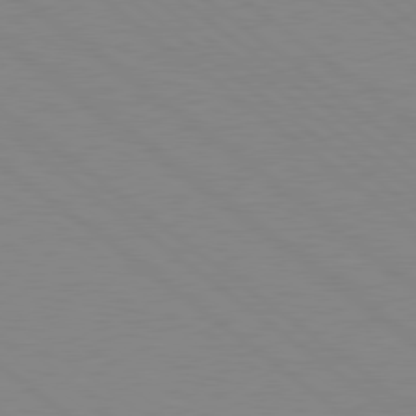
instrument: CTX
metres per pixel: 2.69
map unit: Hpe
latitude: 78.7813
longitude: -124.3278
